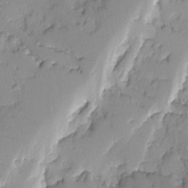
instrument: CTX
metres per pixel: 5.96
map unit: Ave
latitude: -9.5210
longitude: -117.1781
